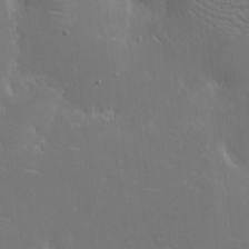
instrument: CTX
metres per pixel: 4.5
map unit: eHh
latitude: 6.1200
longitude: -69.2537
